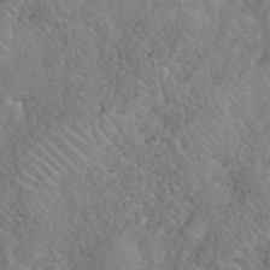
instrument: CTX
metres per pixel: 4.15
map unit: eHh
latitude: 40.4789
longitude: -57.3481
